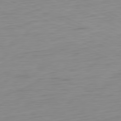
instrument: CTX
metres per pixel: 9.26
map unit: Ap
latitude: -80.9920
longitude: -60.2522
